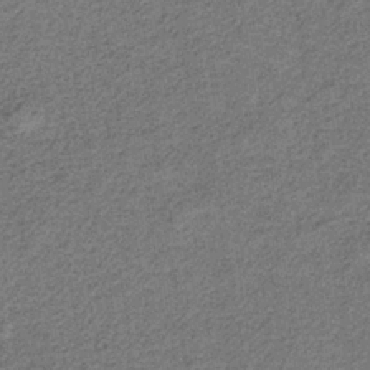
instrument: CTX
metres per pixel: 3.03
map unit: HNb
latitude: -35.7667
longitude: 54.0472
